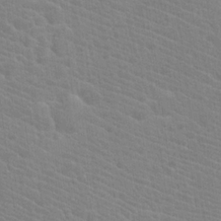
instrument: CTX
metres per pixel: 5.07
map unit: Hto
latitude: 20.0444
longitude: -39.9906
